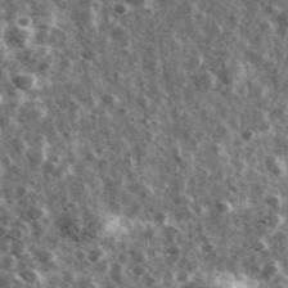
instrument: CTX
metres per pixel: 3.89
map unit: Ave
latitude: 40.1011
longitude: -106.2523
